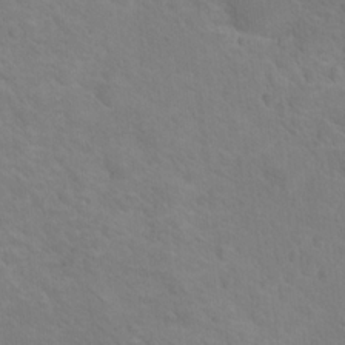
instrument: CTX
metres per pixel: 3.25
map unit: Nhu
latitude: 17.0647
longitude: -33.4993
